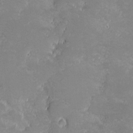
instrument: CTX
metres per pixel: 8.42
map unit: eHh
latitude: -0.7275
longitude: -85.8206
